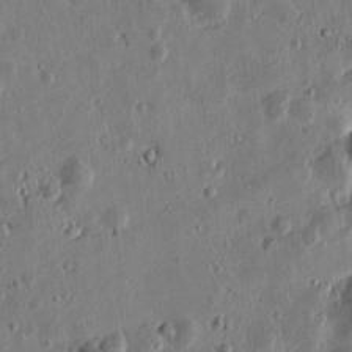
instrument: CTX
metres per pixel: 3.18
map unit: Htu
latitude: 0.1766
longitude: -177.9717
